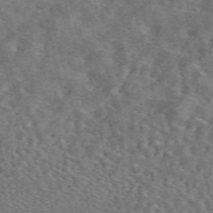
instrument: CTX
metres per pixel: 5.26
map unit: eAb
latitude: 44.9136
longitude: 111.3698
